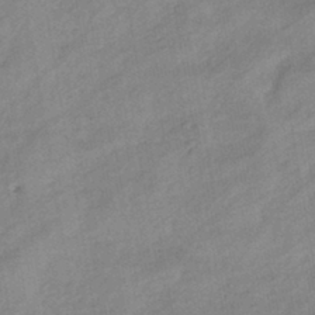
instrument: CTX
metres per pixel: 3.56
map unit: eHb
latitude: -41.1242
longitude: 83.9556
